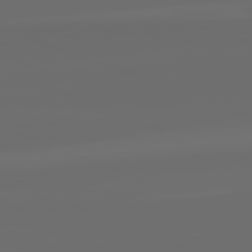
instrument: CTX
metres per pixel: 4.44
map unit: lApd
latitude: 82.2900
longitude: -164.9136
